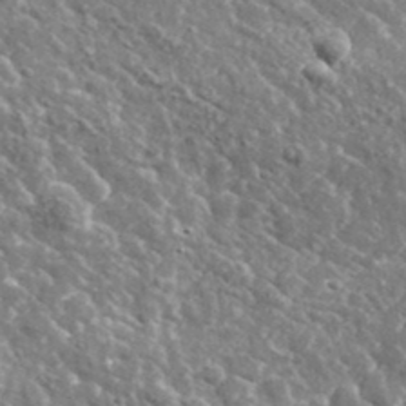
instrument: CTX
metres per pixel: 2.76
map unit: lHvf
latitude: 36.8380
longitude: -88.3279
